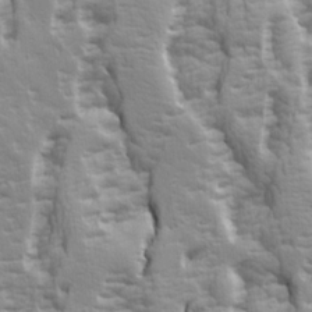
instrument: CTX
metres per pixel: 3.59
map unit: Ave
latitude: 14.7625
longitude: -131.5183
